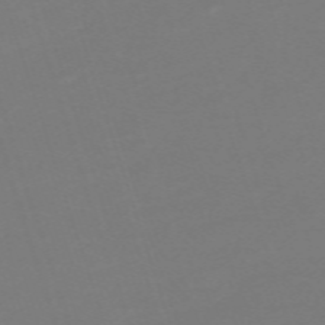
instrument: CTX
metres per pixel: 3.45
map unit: eHh
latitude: -63.6533
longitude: 49.4077
